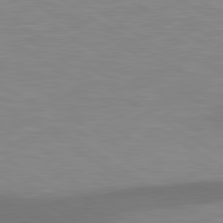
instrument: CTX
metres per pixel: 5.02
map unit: lApd
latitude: 81.0647
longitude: 160.9353
